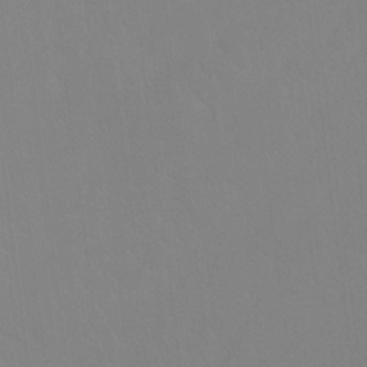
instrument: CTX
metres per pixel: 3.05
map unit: Ht
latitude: -8.5574
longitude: -33.9906
